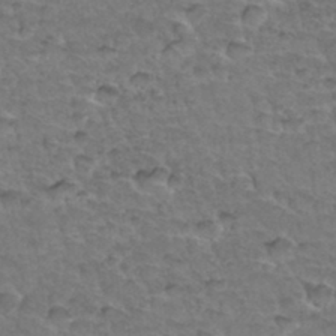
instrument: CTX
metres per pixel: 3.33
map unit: Hto
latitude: 34.5923
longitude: -46.8002
